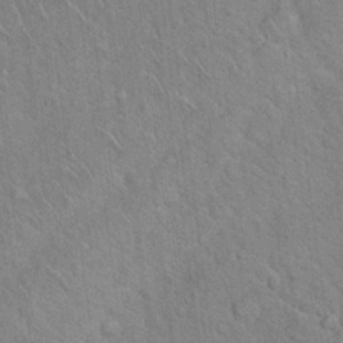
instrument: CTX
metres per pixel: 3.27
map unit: Hto
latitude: 19.0458
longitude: -50.9891
